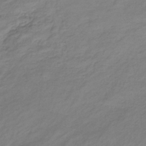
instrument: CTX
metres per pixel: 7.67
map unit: lHb
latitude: -33.6155
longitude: 66.3873
